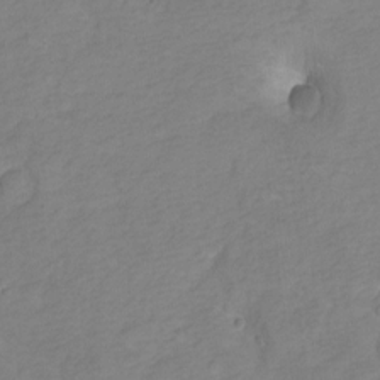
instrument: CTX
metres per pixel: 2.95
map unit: Hto
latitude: 3.9150
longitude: -33.1025
